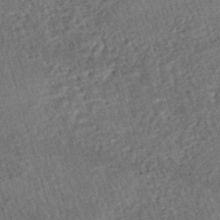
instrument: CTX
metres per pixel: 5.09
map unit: HNhu
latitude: -47.6344
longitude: 99.5777
